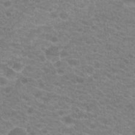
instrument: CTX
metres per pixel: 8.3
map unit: Hto
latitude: 20.1011
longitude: -37.4616
